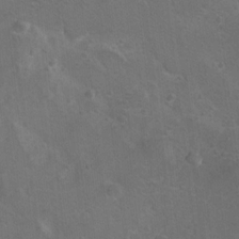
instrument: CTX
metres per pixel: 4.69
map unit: Hto
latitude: 8.7057
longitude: -30.6113
